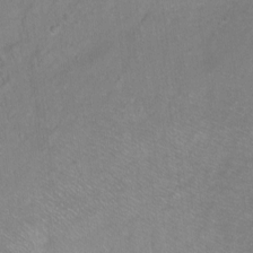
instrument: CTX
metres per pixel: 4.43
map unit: Hto
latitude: -7.1431
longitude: -36.4601
